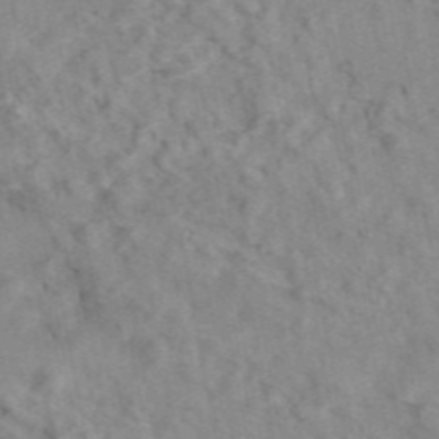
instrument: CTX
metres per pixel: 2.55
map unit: ANa
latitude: 46.1011
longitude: 26.2172
